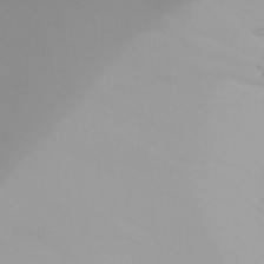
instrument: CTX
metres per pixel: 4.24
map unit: Ht
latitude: -15.8423
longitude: -44.8191
